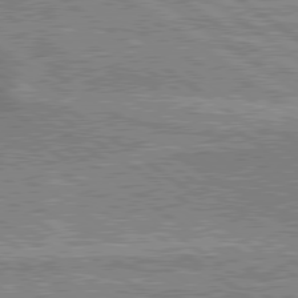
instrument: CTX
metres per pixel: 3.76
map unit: lApd
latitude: 79.6316
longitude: 175.9556
